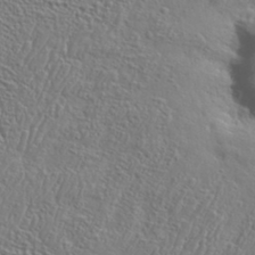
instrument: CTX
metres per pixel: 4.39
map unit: Aa
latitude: 34.3467
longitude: -134.4223
